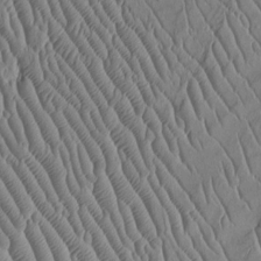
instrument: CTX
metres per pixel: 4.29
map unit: Htu
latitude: -5.4832
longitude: 153.1053
